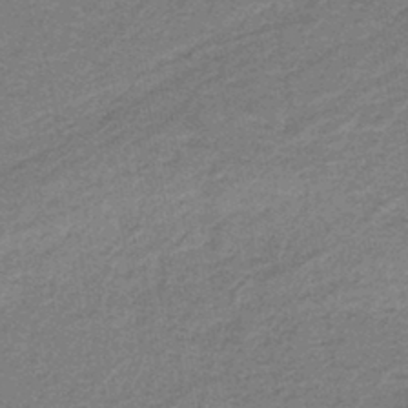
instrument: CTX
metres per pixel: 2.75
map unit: lHb
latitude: -39.5588
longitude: 54.5763
